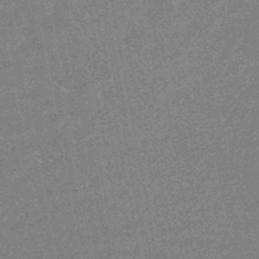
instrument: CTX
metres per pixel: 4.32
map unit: HNhu
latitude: -46.3684
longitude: 99.7855
